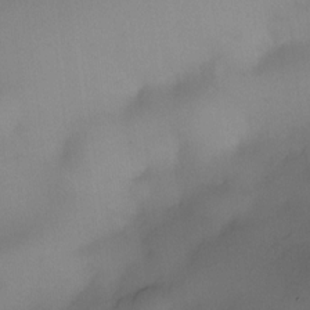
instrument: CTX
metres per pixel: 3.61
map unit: eHh
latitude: -23.0865
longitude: 15.1431
